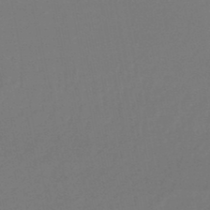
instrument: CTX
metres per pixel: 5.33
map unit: lHb
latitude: -47.3698
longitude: 69.0486
